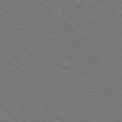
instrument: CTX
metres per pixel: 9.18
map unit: Hpe
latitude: 78.7247
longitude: -170.1578
